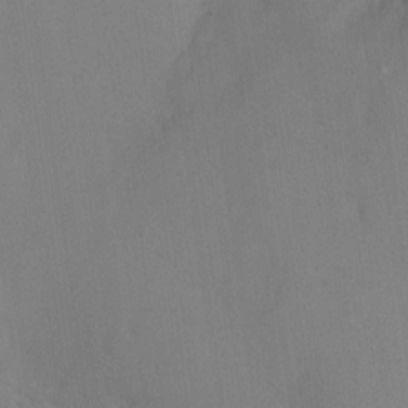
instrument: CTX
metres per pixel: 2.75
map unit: Nhu
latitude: -16.9164
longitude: -49.3860
